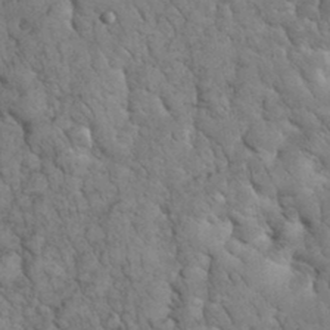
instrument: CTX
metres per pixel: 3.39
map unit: eHh
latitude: 33.5938
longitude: -66.3845
